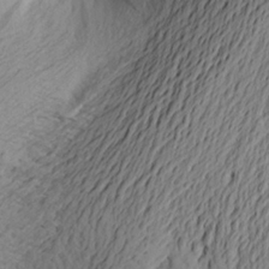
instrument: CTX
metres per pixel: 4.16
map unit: Aa
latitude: 24.1577
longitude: -149.5560
